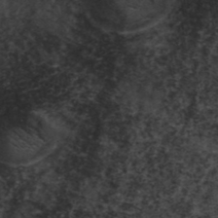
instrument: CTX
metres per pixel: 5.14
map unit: ANa
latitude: 41.3670
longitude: 53.1998
